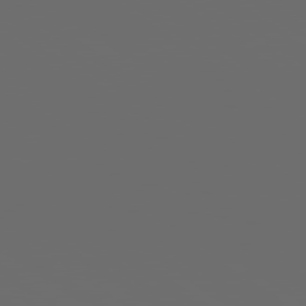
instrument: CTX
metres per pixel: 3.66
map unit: lApd
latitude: 79.7261
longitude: 164.1795
